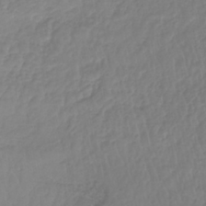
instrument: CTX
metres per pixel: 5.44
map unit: lHb
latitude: -42.2172
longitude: 66.0094
